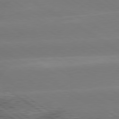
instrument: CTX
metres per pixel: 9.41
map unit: lApd
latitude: 79.9906
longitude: -135.5749
